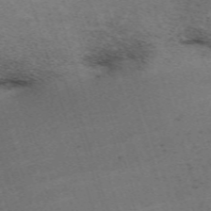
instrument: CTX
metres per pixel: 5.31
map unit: eHh
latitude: -63.0297
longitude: 49.7478
